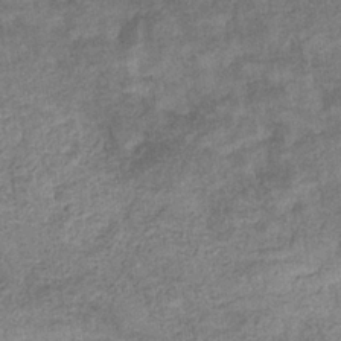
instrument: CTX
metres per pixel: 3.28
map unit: eHb
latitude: -35.2187
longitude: 78.1983
